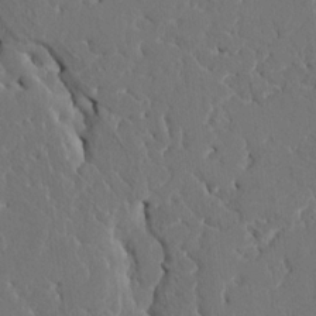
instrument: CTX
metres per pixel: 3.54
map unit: HNhu
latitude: 6.8569
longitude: -4.8002
